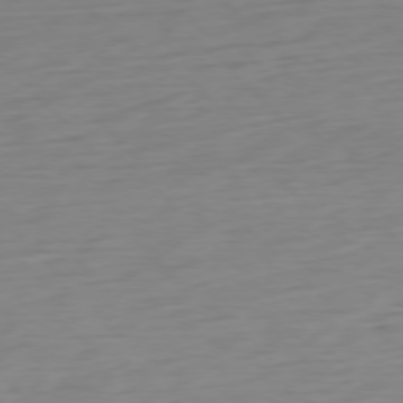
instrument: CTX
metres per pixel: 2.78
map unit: Ap
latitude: -77.4643
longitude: -78.5168
